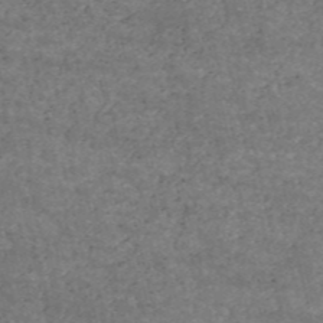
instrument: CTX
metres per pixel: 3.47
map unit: HNb
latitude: -53.3131
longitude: -38.6112
